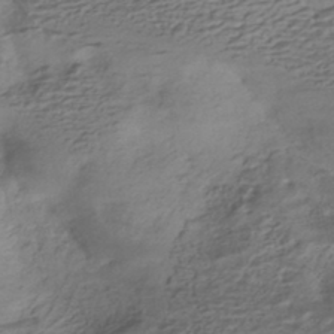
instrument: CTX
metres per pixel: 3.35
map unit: HNhu
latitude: -42.4440
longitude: 101.2564
